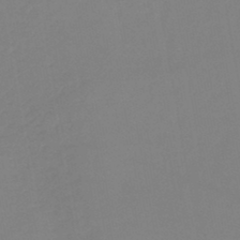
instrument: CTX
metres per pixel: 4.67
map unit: lHb
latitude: -44.5763
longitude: 77.3888
